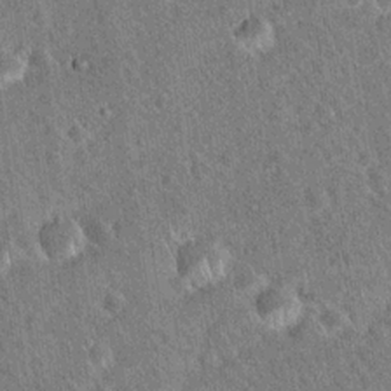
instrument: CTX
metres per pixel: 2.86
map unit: Hto
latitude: 20.0255
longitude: -52.8002
